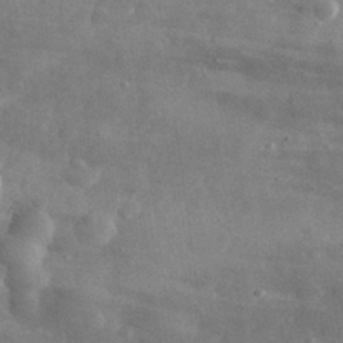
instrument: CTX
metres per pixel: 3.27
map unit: eHh
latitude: 31.3860
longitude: -72.2712
